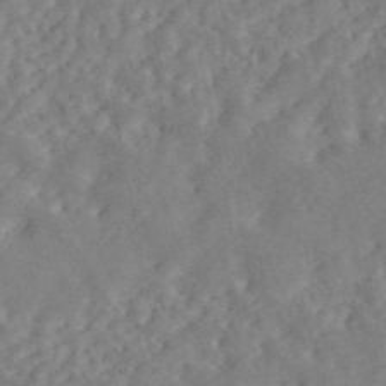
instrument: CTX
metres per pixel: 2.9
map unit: ANa
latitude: 46.1389
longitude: 24.4251
